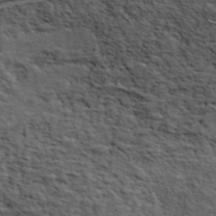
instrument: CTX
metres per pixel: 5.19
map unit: ANa
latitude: 43.0647
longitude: 48.0661
